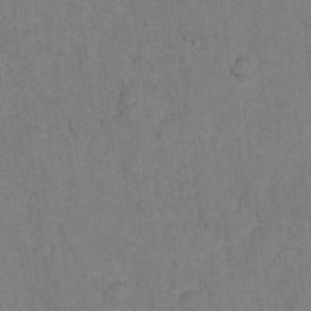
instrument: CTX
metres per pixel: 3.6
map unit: Hto
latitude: 7.4615
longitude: -37.7450
